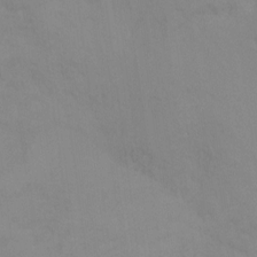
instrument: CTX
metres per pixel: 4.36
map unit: Ht
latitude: -15.4266
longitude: -55.1592
